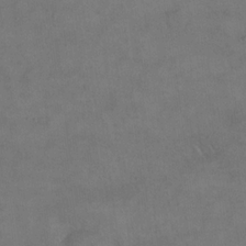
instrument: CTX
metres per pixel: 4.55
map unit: eHh
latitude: 18.4601
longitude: -65.1781
